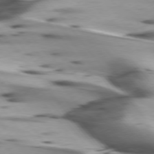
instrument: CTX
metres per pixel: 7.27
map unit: lApd
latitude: 75.3671
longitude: -63.7450
